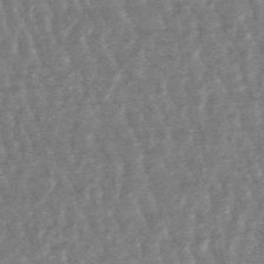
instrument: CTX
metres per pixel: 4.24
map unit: lHb
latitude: -48.0094
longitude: 79.8233
